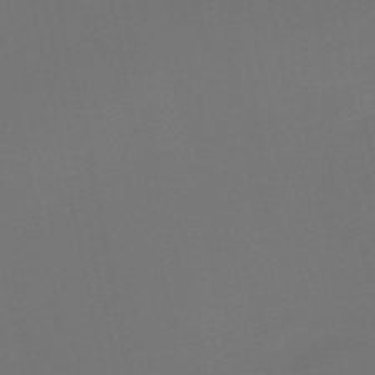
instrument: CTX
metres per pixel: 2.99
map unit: HNb
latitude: -51.7478
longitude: -46.7436
